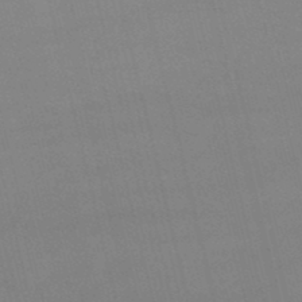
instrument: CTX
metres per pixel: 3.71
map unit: lHb
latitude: -48.1606
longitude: 63.7099
